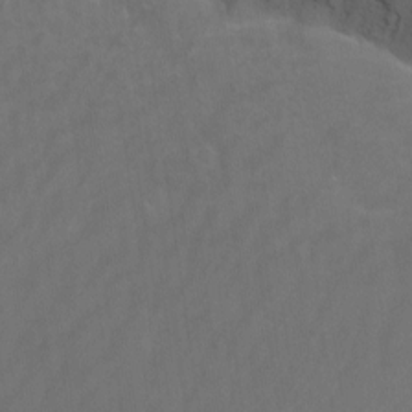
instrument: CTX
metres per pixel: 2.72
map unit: Nhu
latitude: -12.8219
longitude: -73.0648
